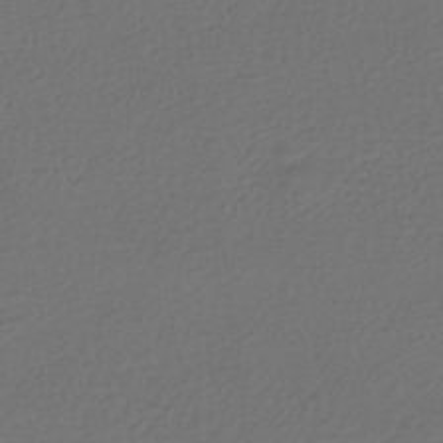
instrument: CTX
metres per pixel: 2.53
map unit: HNhu
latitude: -43.9745
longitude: 96.8597
